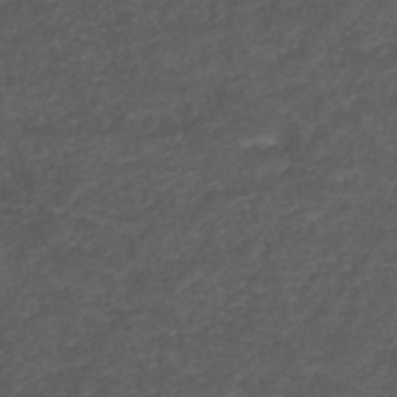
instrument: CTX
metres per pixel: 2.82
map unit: ANa
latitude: 39.3293
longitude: 23.5588
